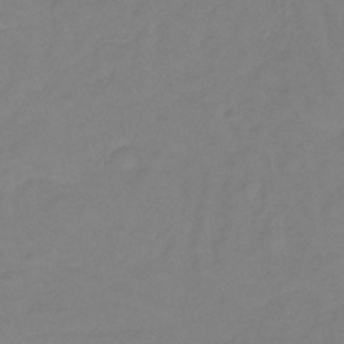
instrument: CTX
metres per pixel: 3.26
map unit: lHb
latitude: -34.2739
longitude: 66.4818
